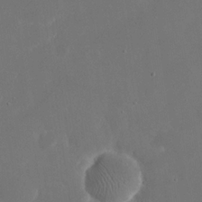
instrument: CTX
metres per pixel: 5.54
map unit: eHh
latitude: 20.4034
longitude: -68.5735
